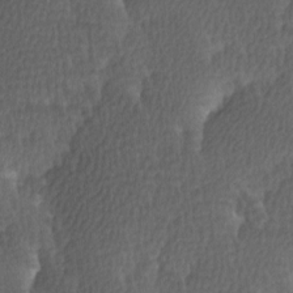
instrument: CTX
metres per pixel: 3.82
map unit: Ave
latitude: 8.8569
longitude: -106.6868
